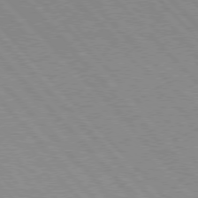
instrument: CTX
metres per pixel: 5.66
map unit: Hpe
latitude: 76.0822
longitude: -126.8380
